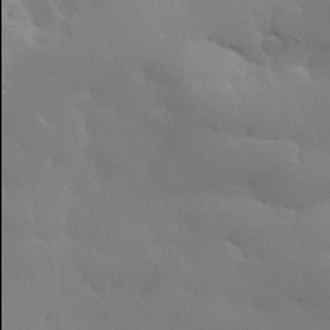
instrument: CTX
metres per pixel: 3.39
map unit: lHvf
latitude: 21.8395
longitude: 146.0094
